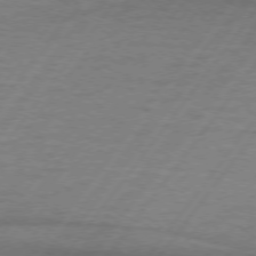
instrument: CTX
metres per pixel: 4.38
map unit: lApd
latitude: 74.1011
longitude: -78.2901
